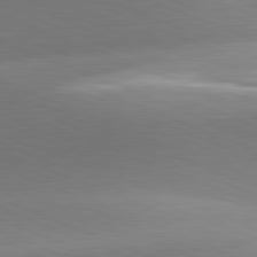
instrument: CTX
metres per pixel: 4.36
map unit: lApd
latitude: 81.4993
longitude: 135.1053
